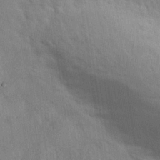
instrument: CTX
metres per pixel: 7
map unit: eHh
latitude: 24.1388
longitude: -79.5938
